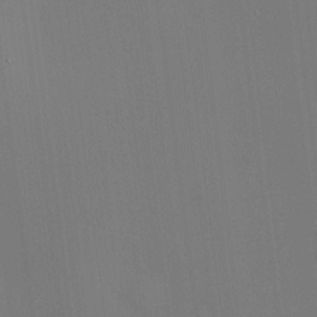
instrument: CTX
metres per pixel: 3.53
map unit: HNhu
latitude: 8.7246
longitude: 14.9353
